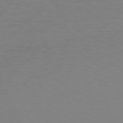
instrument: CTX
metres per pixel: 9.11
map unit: Hpe
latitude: 78.1200
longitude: -139.0647
